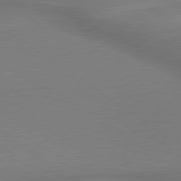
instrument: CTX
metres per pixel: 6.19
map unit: lApd
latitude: 79.5182
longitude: 179.0864
